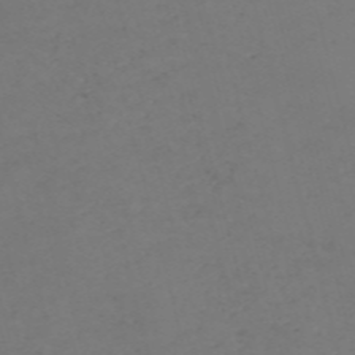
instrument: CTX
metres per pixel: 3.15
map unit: Nve
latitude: -57.9556
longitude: 53.4265
